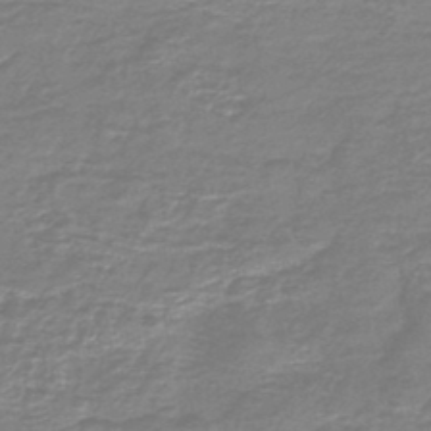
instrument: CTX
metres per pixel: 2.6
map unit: HNb
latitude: -47.0108
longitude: 52.5006
